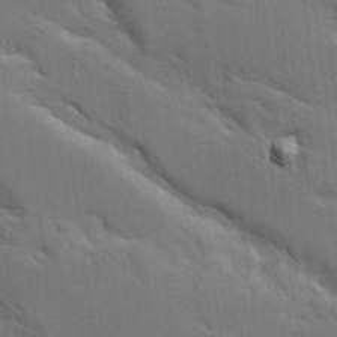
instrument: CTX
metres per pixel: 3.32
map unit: Ave
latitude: 9.8961
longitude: -102.6679
